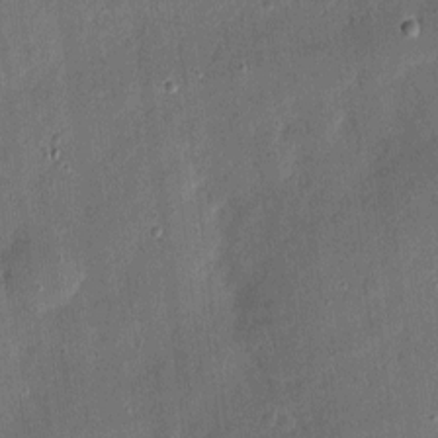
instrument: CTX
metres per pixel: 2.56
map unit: eHh
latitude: 3.9339
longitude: -71.1025
